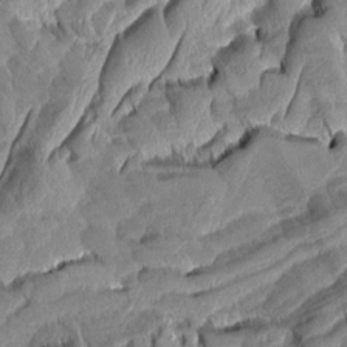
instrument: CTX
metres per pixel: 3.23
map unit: Aa
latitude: 7.5371
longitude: -129.4237
